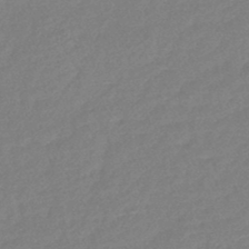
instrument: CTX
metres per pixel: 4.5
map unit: lHb
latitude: -43.4832
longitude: 79.0486
